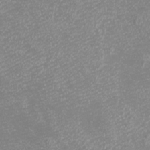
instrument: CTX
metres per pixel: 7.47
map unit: eHh
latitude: -7.0864
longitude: -77.0836
